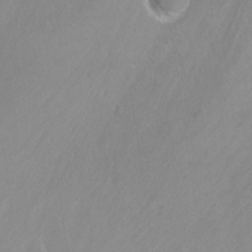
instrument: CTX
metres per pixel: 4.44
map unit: Nhu
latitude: -7.2943
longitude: -44.3467
